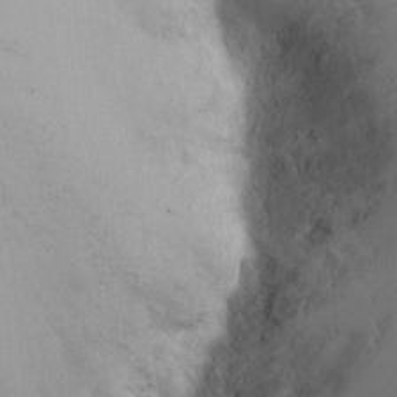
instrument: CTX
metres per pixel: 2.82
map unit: Ht
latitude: 3.1970
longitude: -27.7261
